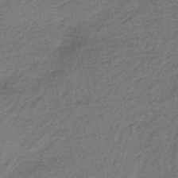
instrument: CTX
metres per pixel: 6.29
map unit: HNb
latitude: -38.2740
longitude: 54.5196
